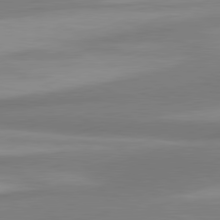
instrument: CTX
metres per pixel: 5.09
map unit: lApd
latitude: 80.4412
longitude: 175.8233
